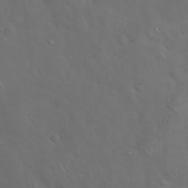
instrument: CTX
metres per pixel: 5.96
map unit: Hto
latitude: 18.9136
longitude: -53.7828
